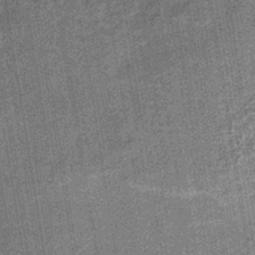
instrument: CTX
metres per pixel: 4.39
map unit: lHb
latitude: -37.9556
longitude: 64.3118
